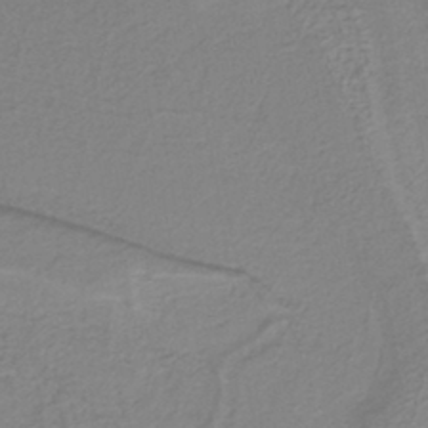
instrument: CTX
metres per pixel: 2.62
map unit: lHb
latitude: -41.4265
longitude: 51.7666
